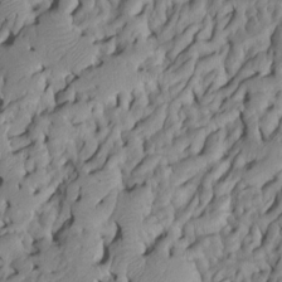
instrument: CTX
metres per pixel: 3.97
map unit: Htu
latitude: -8.3117
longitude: 145.5777
